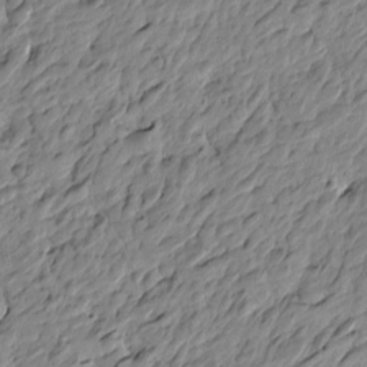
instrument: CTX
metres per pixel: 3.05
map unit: Htu
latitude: -4.0094
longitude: 178.9352
